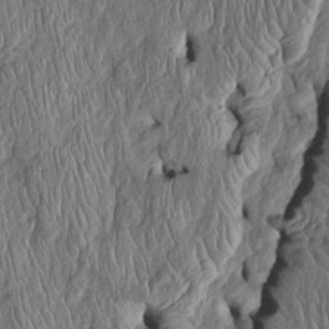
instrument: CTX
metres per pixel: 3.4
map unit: Htu
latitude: -5.7288
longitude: 156.3495
